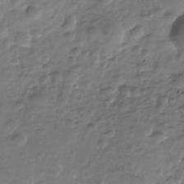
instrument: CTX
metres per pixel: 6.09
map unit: Nhe
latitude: -34.7463
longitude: -88.4790
